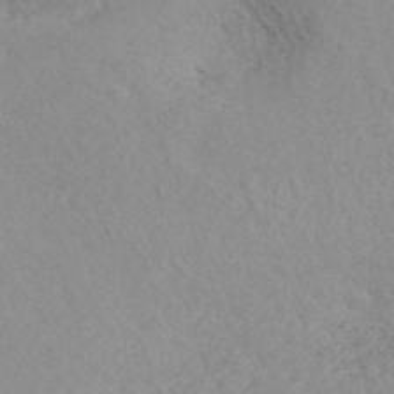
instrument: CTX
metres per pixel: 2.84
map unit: ANa
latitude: 42.4790
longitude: 27.5399
